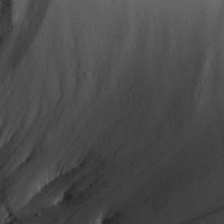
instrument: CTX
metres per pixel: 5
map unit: Aa
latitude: 29.0647
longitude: -131.1970
